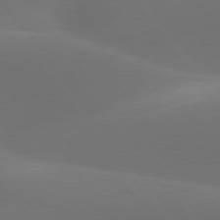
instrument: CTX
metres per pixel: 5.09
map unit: lApd
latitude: 77.7638
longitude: -52.5924
